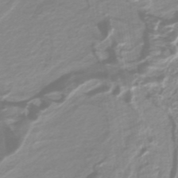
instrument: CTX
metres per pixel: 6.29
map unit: lHb
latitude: -40.2928
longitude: 52.7274
